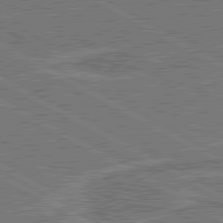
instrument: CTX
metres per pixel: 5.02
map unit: lApd
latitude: 80.6679
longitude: 118.9731
